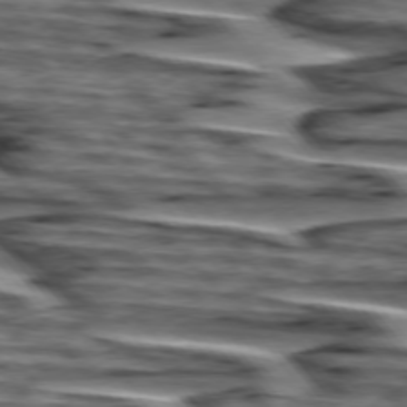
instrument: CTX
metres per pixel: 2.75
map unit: lApd
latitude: 75.3860
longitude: -72.8569
